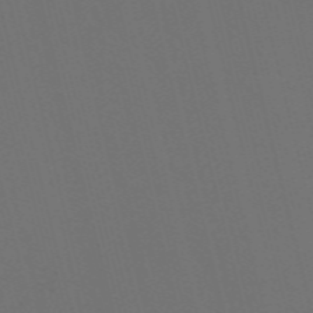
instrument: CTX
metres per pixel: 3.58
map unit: Nve
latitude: -59.7477
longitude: 61.2376
